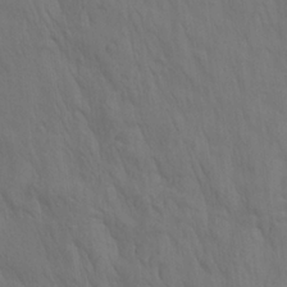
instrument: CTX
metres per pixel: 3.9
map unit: lAa
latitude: 21.8961
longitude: -138.2333
